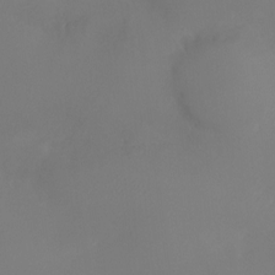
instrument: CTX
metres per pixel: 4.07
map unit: Ht
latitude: -6.3306
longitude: -26.0633
